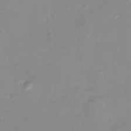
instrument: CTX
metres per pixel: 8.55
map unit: eHh
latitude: -4.0283
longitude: -76.1389
